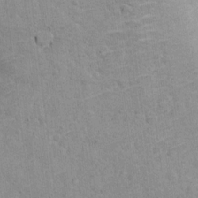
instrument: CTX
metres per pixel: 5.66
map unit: Ht
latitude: 9.1214
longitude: -38.2522
